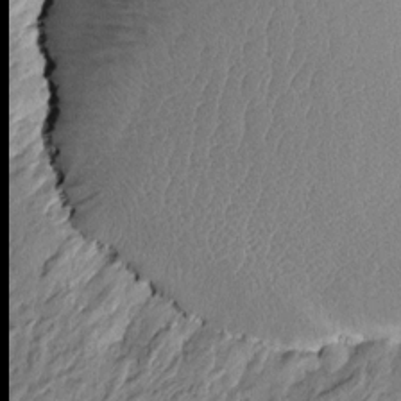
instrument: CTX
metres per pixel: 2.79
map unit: Htu
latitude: -3.1620
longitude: -179.9906
